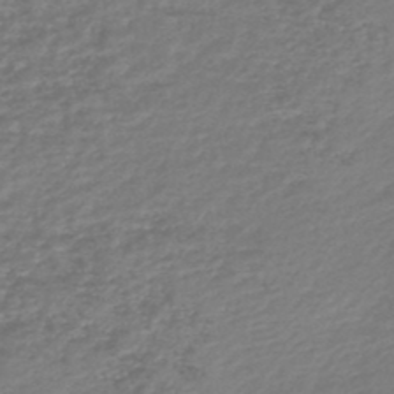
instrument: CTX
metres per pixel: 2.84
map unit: lHb
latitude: -46.3306
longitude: 73.5777
